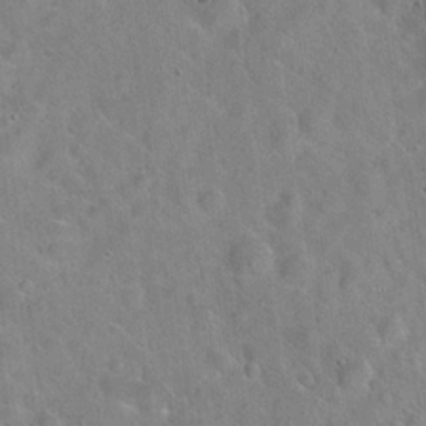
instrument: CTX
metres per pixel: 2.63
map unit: Hto
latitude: 21.7450
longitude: -53.2537
